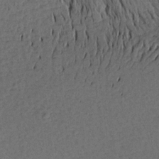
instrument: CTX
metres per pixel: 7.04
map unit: Aa
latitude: 17.7261
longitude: -144.3278
